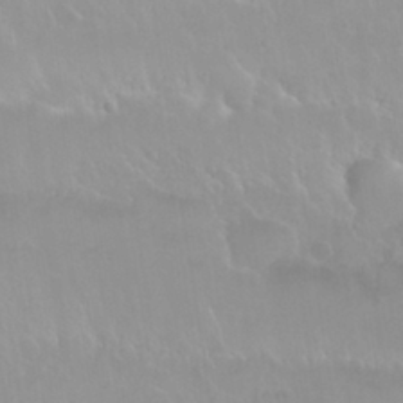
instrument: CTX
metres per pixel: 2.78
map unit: Nhu
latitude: 29.8016
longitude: -56.0444
